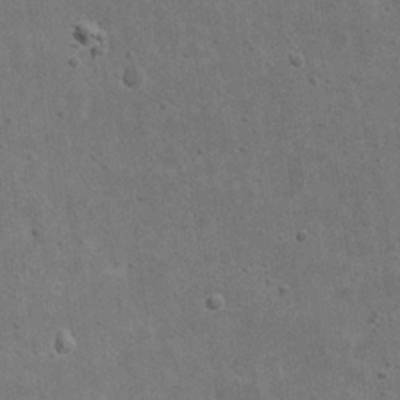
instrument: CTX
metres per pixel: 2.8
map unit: eHh
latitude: 22.0822
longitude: -68.4412
